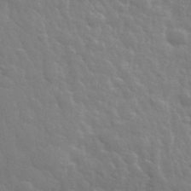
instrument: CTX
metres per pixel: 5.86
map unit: eHh
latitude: 32.6113
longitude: -70.4223
